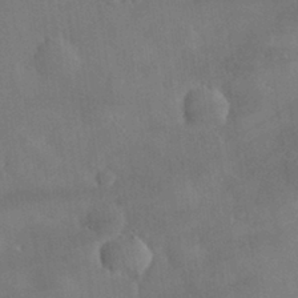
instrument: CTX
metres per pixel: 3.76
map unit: eHh
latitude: 30.2523
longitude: -72.2712
